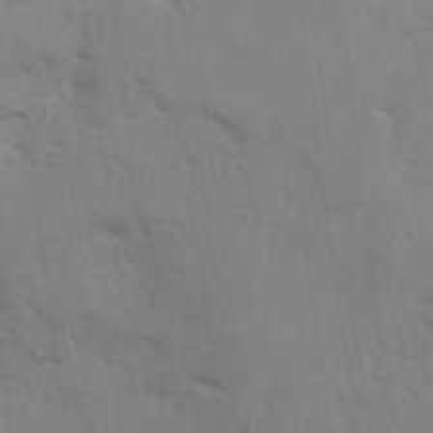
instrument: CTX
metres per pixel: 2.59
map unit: Ave
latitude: 13.2915
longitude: -102.8002
